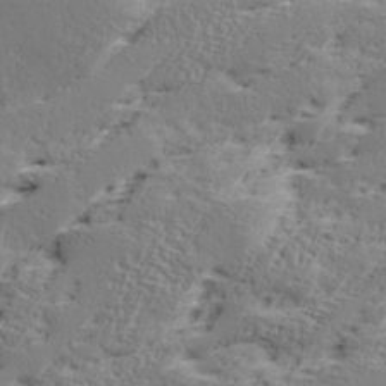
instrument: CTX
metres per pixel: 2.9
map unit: Ave
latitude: 16.6868
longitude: -137.8584
